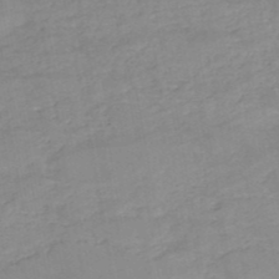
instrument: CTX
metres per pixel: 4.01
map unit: HNb
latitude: -50.1606
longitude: -39.8394
